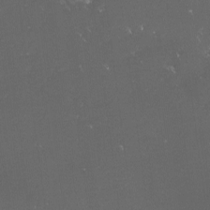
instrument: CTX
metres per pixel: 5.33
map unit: lHvf
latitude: -14.3496
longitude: -103.2915
